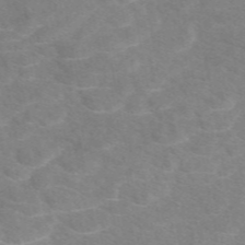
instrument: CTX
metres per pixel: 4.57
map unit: eAb
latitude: 48.5168
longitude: 118.9353
